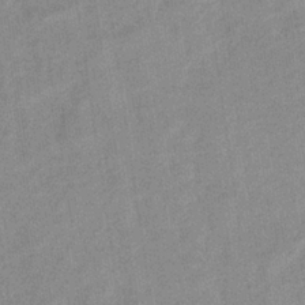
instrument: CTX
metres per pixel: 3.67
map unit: eHb
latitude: -35.9556
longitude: 73.2943
